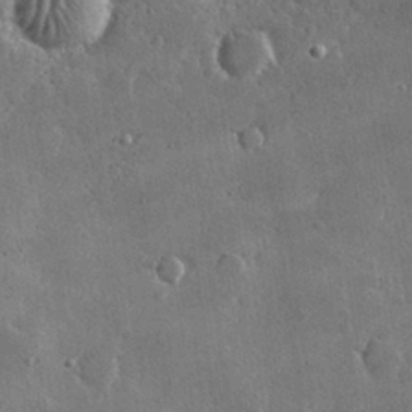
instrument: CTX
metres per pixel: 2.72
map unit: lHvf
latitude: 31.9717
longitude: -92.1955
